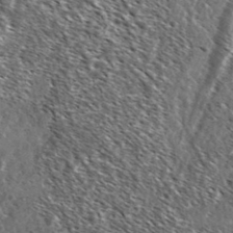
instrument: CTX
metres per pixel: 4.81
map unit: Ave
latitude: 37.3482
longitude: -110.1956
